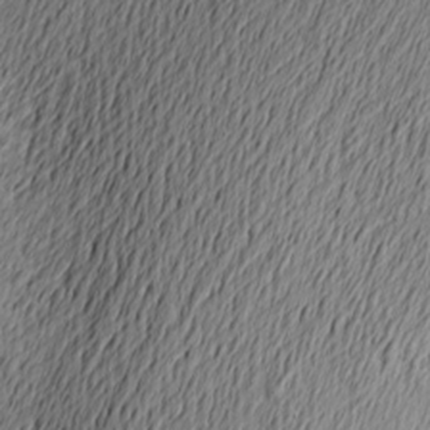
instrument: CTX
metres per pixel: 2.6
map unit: Nve
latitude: -9.1809
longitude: 173.6911
